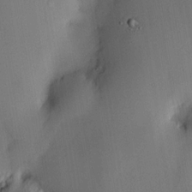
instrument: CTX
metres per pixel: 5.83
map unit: HNhu
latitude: 14.1578
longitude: 12.2740
